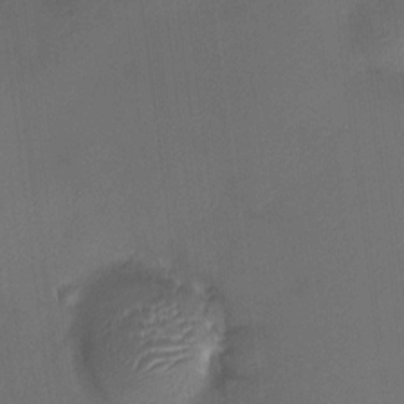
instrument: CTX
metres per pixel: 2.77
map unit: HNhu
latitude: 7.4615
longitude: 8.1984
